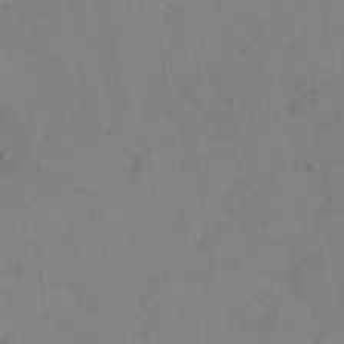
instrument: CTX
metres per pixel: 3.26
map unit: eHh
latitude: 18.4979
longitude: -64.7813
